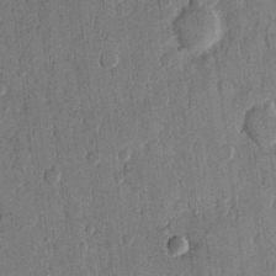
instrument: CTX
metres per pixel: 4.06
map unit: eHh
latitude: 13.5182
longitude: -68.6491
